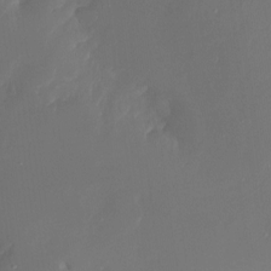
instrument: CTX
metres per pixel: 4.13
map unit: Nhu
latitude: -15.6911
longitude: -57.1025
